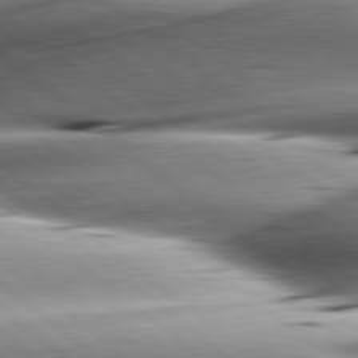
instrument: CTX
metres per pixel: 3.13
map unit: lApd
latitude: 80.2900
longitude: -143.7072
